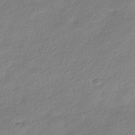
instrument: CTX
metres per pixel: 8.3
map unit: HNhu
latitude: -40.5385
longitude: 93.1809
